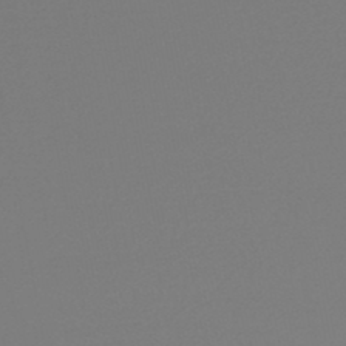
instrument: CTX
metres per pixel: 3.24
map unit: lHb
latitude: -47.0675
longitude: 66.4818
